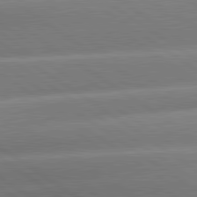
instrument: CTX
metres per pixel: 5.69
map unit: lApd
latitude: 81.1214
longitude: -158.1011
